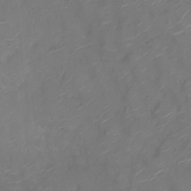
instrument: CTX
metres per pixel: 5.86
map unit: Ht
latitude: -10.9164
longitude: -20.5546
